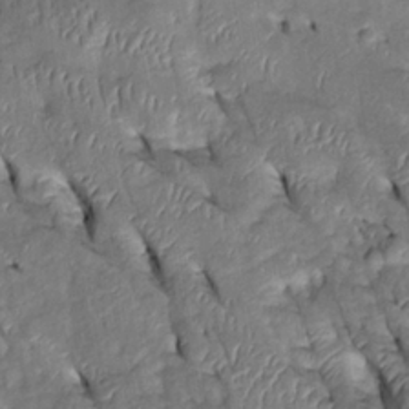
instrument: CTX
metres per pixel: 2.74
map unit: Htu
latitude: 0.5545
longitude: 148.7652
